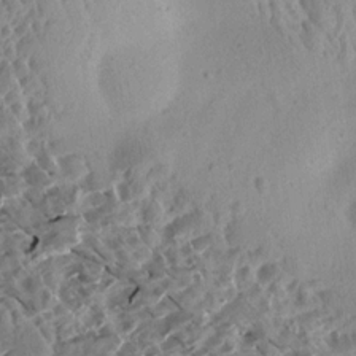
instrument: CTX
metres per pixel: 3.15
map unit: Aa
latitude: 12.8569
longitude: -140.8758
